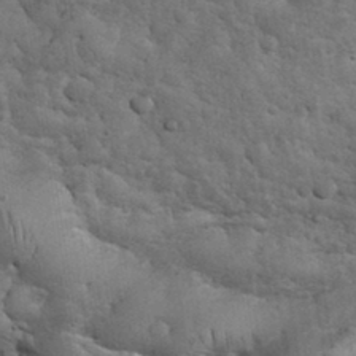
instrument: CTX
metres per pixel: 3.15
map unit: eHh
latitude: 33.7261
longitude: -67.4048
